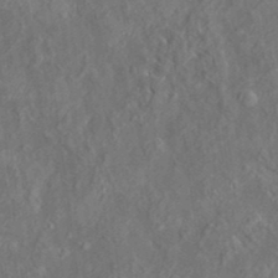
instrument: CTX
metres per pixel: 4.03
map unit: HNhu
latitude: 5.5182
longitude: 10.2928
